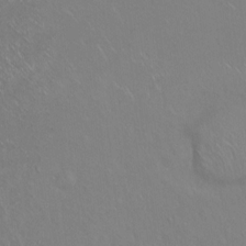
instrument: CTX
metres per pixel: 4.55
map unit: Ht
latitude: -7.1053
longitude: -37.4616
